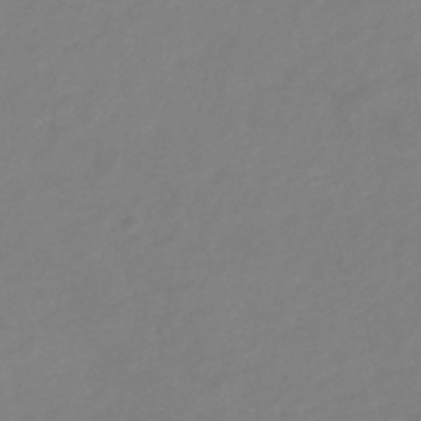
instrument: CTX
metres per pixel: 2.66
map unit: eHb
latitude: -38.1228
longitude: 76.6330
